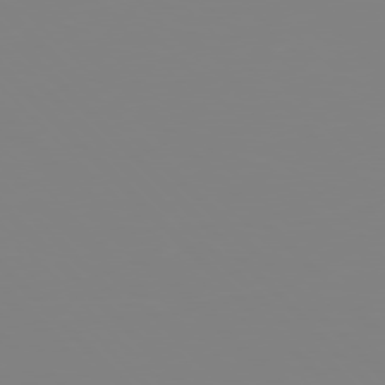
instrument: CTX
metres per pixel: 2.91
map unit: Hpe
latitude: 77.3670
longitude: -161.7638
